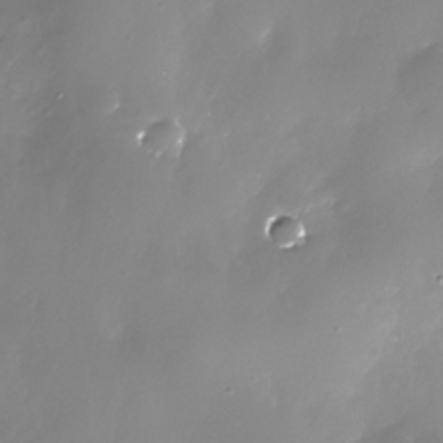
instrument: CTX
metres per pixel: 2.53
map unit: Nhe
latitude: -33.6722
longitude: -88.7813
